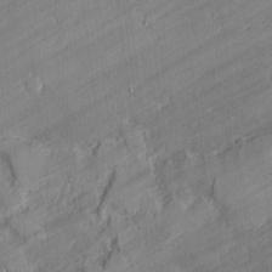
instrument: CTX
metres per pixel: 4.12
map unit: lAvf
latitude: -1.4077
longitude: -108.1388
